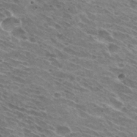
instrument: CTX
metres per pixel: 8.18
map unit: Hto
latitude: 31.8962
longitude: -43.9717
